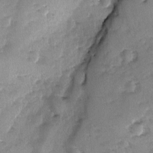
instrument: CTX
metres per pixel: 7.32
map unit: Ave
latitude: -9.7666
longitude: -117.7261
